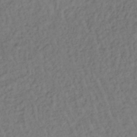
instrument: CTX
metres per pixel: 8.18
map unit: lHb
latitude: -35.9745
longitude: 66.5952
